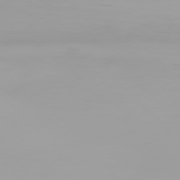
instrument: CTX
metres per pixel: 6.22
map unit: Hpe
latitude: 76.1200
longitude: -143.8772
